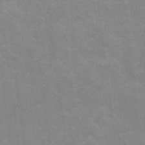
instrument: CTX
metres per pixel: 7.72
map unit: HNhu
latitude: -0.1228
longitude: -4.1389
